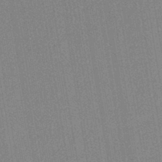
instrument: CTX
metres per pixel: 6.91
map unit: lHb
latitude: -42.0283
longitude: 62.6896
